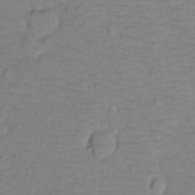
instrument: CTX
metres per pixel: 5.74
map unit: Ht
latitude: -9.0864
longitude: -36.1011
